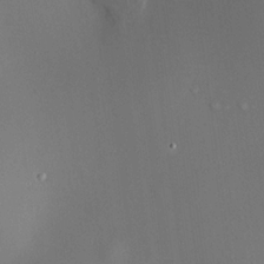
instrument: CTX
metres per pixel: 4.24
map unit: HNhu
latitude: 12.4979
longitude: 11.5399
